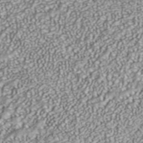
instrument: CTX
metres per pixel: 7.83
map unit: ANa
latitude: 43.1781
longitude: 35.7289
